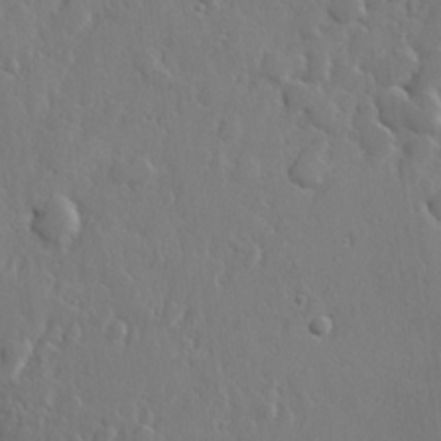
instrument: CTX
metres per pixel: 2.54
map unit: lHvf
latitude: 22.9514
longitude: 144.9731
